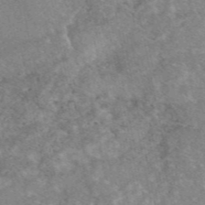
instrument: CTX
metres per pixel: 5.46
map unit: eAb
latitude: 48.1011
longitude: 121.0297
